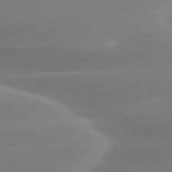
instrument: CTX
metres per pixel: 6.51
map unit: lApd
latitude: 79.4238
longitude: -115.1781
